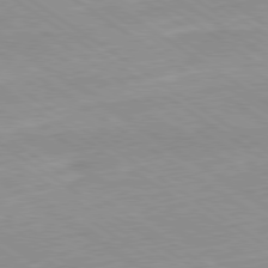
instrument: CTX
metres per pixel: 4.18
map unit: Hpe
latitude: -80.5952
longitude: 23.4832
